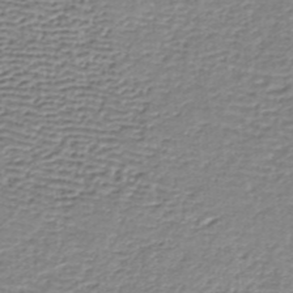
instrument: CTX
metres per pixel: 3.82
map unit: lHb
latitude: -35.5210
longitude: 60.4062
